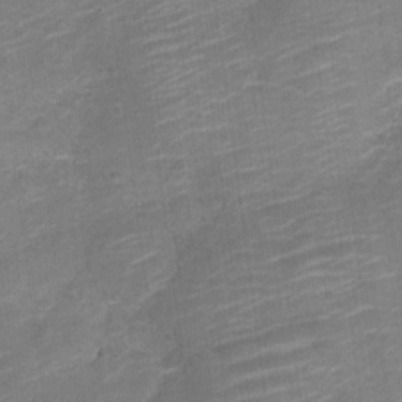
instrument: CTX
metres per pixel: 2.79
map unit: Nve
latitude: -18.1984
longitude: 106.8219
